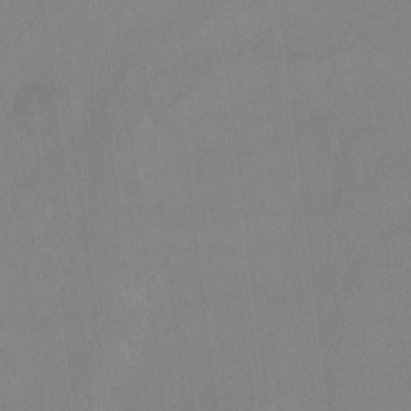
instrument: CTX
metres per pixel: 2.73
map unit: Hto
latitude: -12.7463
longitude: -40.1766
